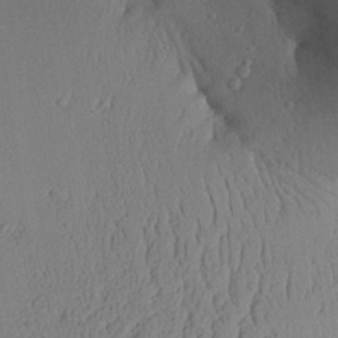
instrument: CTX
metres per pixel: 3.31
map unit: Aa
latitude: 26.7813
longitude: -134.9702
